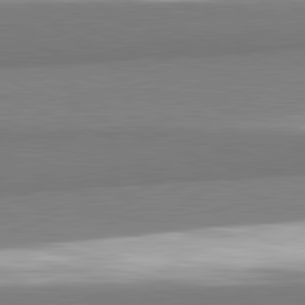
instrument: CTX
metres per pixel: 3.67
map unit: lApd
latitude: 82.3089
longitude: 172.4818
